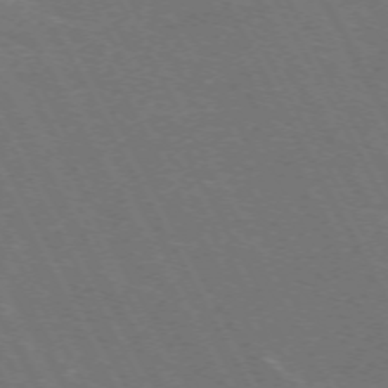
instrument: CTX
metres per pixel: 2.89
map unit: Hpe
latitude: -71.6155
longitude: 9.0297
